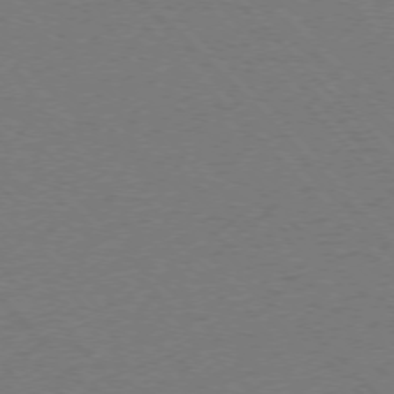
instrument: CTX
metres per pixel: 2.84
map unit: Ap
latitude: -76.1795
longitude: -85.6505
